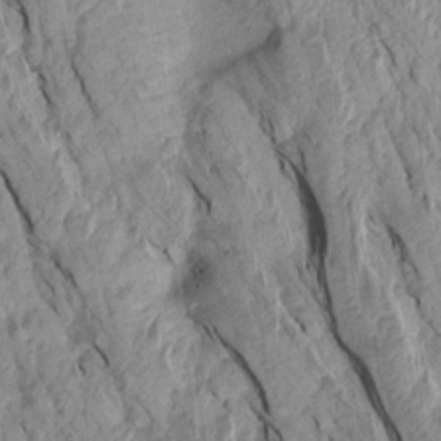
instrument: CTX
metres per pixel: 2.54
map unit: Aa
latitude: 18.1200
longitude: -146.5357
